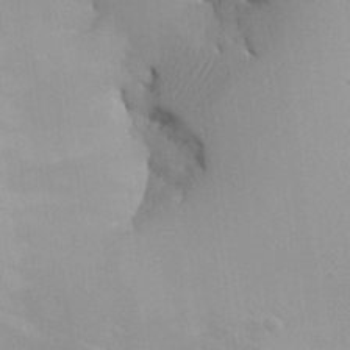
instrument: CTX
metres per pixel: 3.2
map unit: Aa
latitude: 25.2914
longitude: -129.1214
